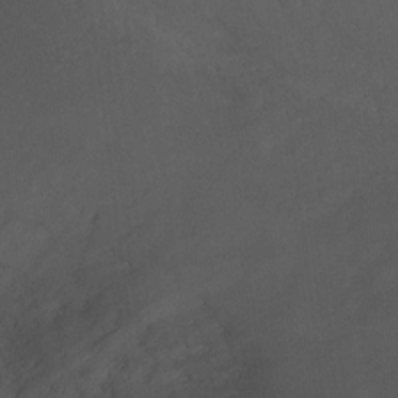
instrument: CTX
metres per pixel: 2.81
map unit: Ht
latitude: -9.7666
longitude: -21.2159
